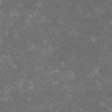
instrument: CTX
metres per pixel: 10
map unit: lHvf
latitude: -14.1795
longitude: -101.6505
